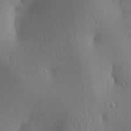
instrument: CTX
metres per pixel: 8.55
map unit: lAa
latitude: 3.8583
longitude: -116.8758
